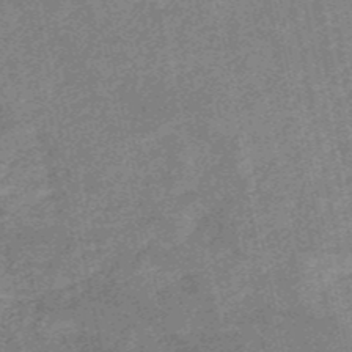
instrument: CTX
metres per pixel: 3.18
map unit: HNb
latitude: -52.7652
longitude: -49.0647
